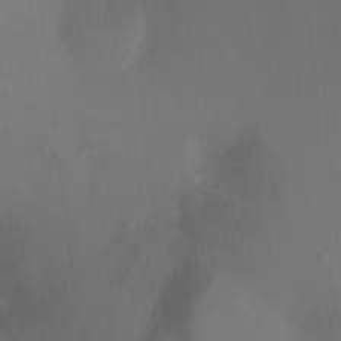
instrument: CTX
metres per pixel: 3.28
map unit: Ht
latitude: -7.0297
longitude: -27.0270
